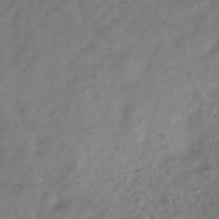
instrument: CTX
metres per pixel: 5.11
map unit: Hve
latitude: -33.0109
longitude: 89.5777
